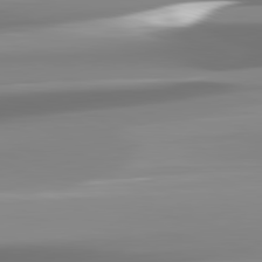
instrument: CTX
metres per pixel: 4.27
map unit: lApd
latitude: 81.9528
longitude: -137.3104
